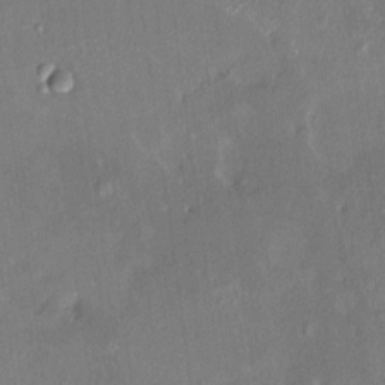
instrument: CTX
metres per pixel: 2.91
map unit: HNhu
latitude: 7.1214
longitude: 2.9541
